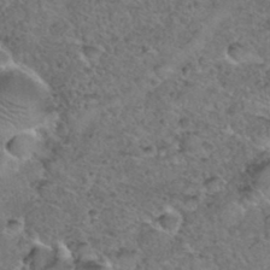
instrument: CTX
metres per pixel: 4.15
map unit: Hto
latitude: 35.8016
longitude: -48.0822
